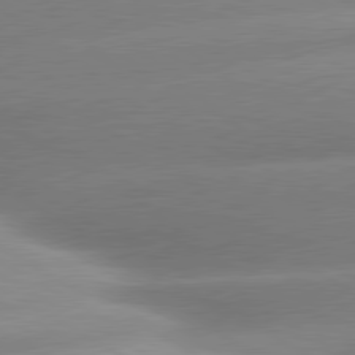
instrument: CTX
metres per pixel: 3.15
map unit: lApd
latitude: 80.3089
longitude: -157.6504
